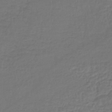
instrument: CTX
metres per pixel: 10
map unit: lHb
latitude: -42.1038
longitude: 65.5777
